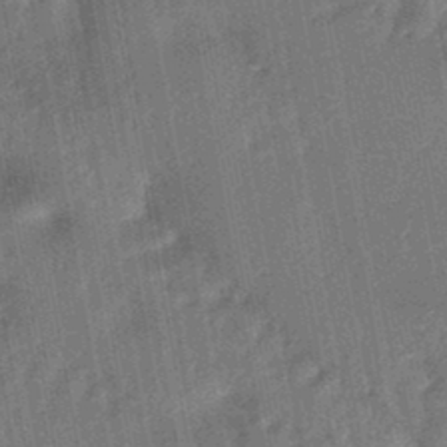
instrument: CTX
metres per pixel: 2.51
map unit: HNhu
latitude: -44.9542
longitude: 91.1998
